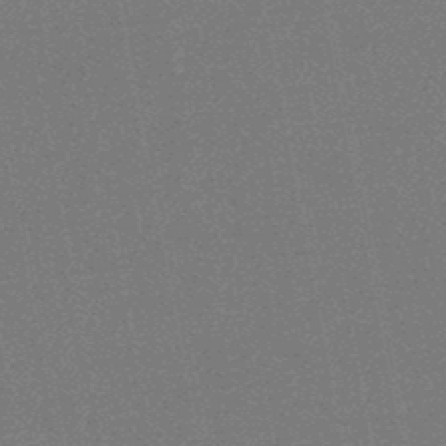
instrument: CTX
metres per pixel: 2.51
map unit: HNhu
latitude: -47.3887
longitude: 99.8611
